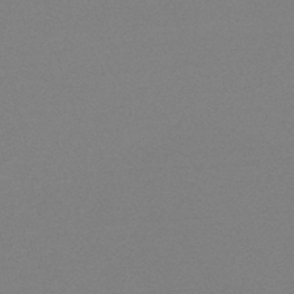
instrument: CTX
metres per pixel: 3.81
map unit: HNb
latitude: -49.6155
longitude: -43.2159
